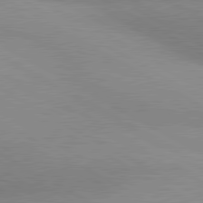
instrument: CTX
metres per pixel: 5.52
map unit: lApd
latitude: 80.6113
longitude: 125.7100
